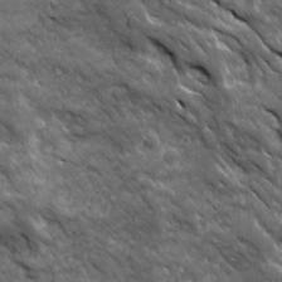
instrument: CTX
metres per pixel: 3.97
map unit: Ave
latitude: 19.2159
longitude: -134.1577
